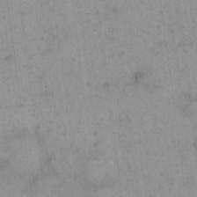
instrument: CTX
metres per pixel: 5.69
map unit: eHh
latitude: 15.2915
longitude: -67.1781
